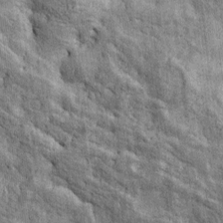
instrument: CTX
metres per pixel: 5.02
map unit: Htu
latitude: -4.1228
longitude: 157.0675
